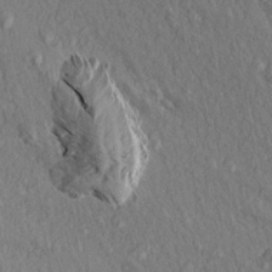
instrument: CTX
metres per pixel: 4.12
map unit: Aa
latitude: 14.0255
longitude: -142.0633
